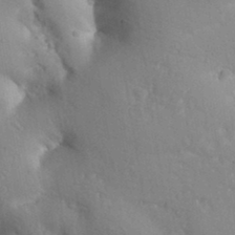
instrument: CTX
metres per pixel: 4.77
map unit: Aa
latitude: 33.0270
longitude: -144.6868
